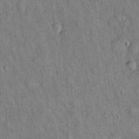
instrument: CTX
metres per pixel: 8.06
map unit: Hto
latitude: 14.7058
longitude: -58.8758
